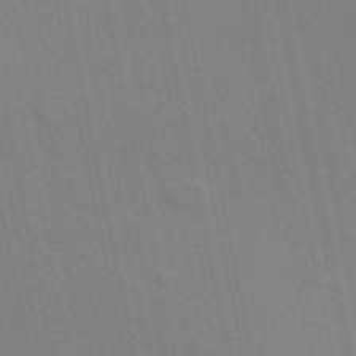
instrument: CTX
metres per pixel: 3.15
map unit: ANa
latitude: 48.9136
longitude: -77.3481
